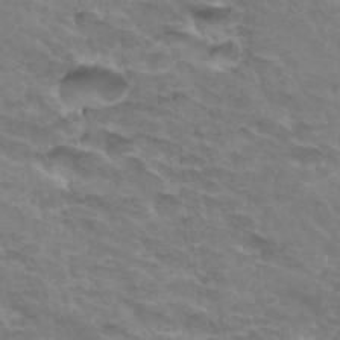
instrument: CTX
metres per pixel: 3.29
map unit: Hto
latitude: 33.6316
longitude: -46.5735
